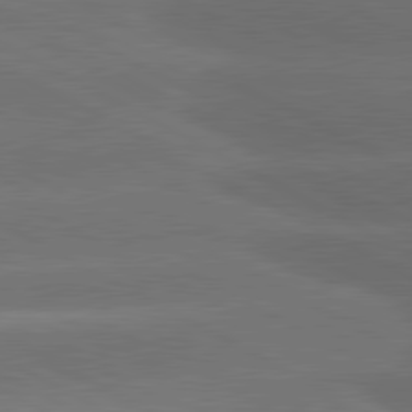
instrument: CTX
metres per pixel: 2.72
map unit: lApd
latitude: 80.9703
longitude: -146.9703
